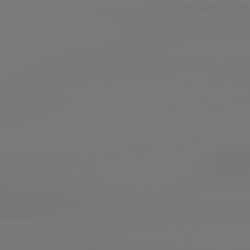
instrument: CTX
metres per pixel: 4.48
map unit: lApd
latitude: 79.4427
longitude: -136.5735
